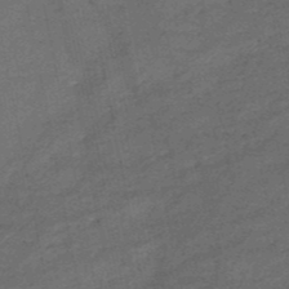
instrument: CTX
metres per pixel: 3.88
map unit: HNb
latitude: -50.9920
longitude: -40.5545
